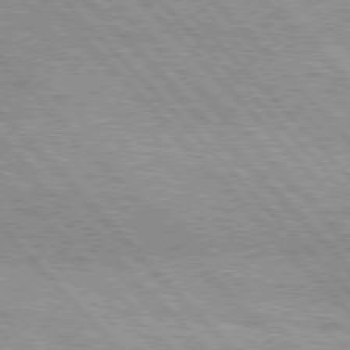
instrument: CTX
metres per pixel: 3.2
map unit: lApd
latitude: 76.3278
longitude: -73.2915
